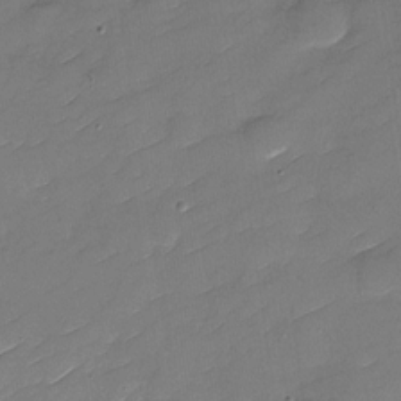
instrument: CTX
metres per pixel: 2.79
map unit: Nhu
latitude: -30.1228
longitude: -73.0270
